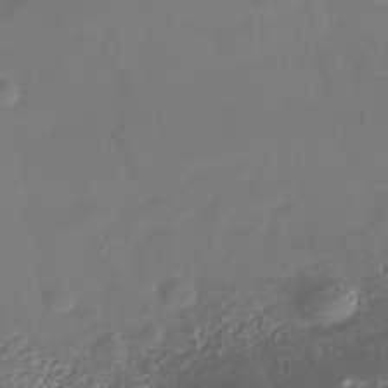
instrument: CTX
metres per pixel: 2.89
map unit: Nhe
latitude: -35.7478
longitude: -90.1578
